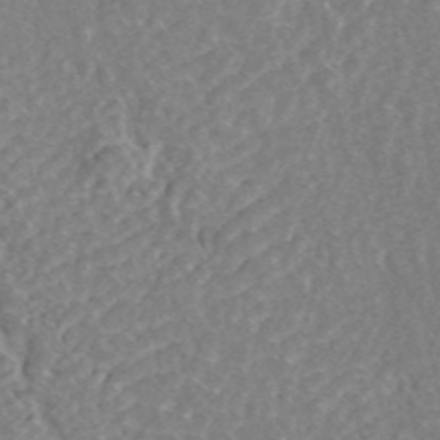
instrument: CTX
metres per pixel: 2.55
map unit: ANa
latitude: 44.8569
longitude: 25.0297
